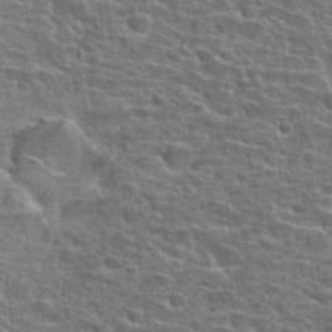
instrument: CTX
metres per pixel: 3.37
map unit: Hto
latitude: 24.4034
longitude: -47.6127
